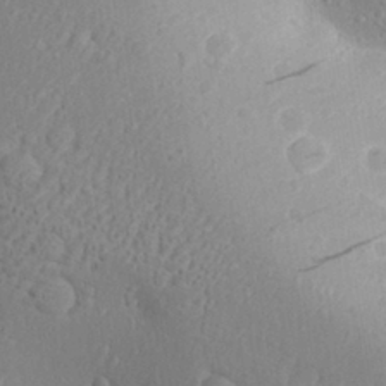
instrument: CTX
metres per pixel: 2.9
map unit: Aa
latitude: 29.1970
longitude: -131.6694
